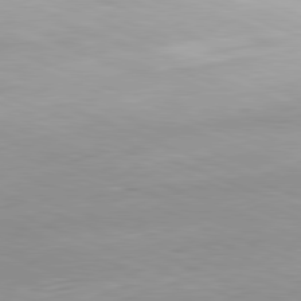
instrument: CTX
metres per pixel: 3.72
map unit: Hpe
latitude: -82.1606
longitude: 14.3307
